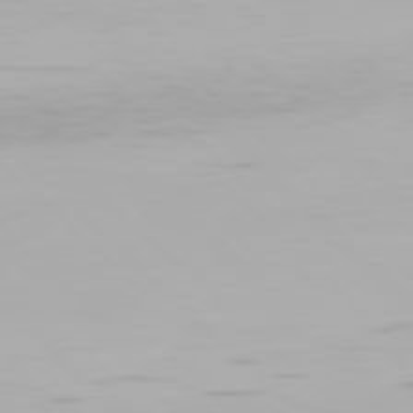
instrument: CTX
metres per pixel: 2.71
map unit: Hpe
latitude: 77.3670
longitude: -162.6113
